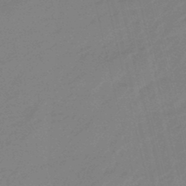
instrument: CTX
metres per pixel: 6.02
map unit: eHb
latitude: -46.9730
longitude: 86.5763
